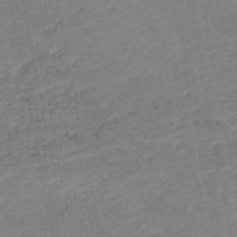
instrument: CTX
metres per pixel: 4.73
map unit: HNb
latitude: -48.8219
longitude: 58.4817
